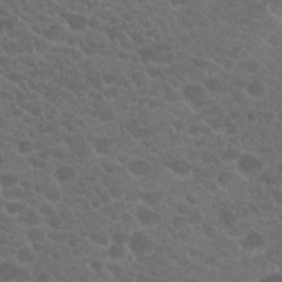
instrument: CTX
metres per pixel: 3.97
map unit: Hto
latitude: 19.7260
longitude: -35.4048
